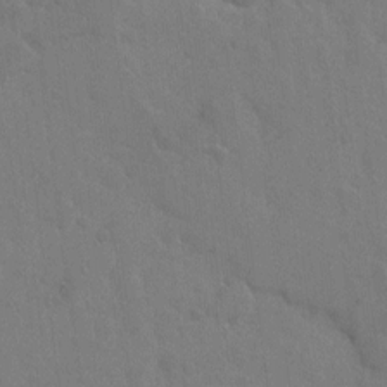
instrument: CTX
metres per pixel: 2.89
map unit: Hto
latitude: 6.3656
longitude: -62.7813
